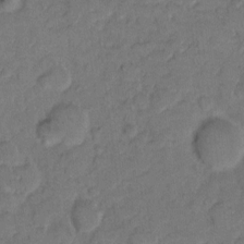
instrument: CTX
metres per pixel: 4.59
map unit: eHh
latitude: 8.6491
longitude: -64.3278
